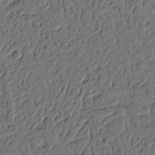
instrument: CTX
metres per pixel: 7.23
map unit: Ht
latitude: 9.6127
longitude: -77.8205
